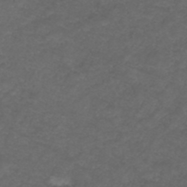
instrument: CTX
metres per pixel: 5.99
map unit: ANa
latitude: 39.1970
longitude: 24.0850
